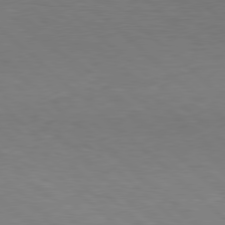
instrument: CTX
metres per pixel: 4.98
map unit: Hpe
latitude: 78.2523
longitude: -150.0255
